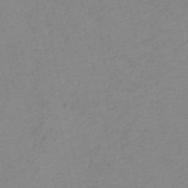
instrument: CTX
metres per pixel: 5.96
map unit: lHb
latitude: -46.5951
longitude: 61.4077
